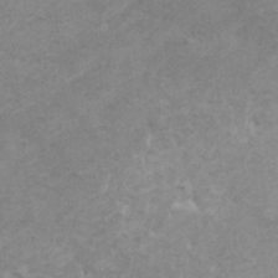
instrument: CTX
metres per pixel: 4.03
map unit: HNhu
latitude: 3.0080
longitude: -1.9717
